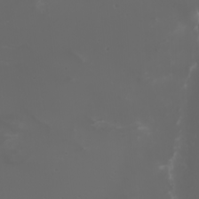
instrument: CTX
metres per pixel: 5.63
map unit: Nhu
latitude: -1.8423
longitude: -77.2159
